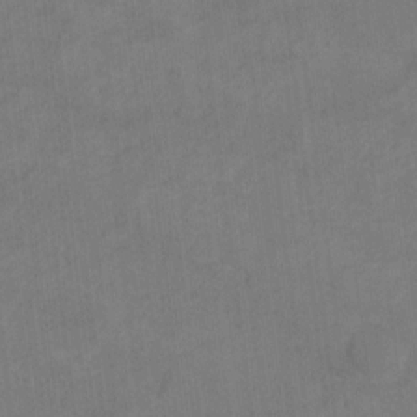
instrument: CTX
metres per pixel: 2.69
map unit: Ht
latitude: 8.3467
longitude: -35.9339
